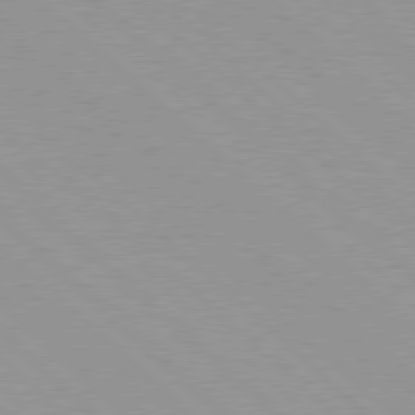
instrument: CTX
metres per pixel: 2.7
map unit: Hpe
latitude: 77.8205
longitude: -153.6505
